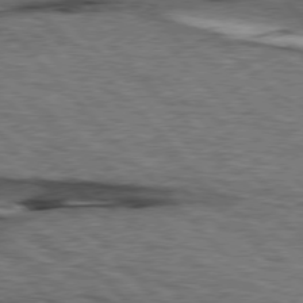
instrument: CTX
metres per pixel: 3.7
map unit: lApd
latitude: 76.4790
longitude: -72.1956
